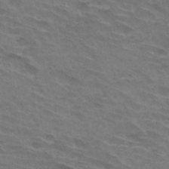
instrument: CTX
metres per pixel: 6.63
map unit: Hto
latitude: 33.1025
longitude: -43.0459
